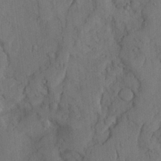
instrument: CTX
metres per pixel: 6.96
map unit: Ave
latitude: 23.7072
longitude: -133.4804
